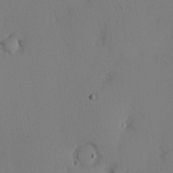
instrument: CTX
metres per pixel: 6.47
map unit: Hve
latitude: 14.3279
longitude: -90.2523
